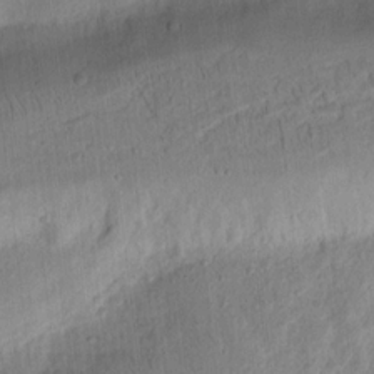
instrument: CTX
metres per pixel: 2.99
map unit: Ht
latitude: 12.0255
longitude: -75.2915
